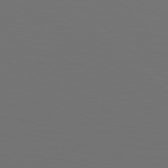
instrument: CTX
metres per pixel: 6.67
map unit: Hpe
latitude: 78.1578
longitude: -172.9513
